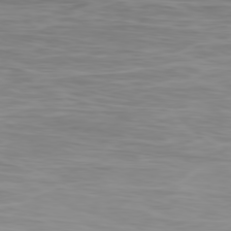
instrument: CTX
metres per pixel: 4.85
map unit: Ap
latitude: -79.1620
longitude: -75.5938
